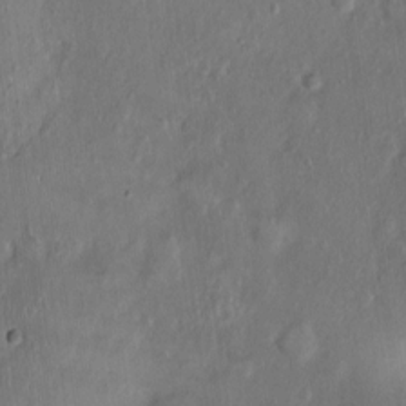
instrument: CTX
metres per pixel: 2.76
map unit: Nhu
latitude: 1.0647
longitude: -14.9136
